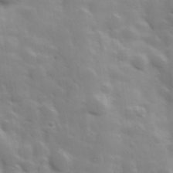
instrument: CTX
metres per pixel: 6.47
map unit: Hve
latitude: 31.0459
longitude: 150.4629
